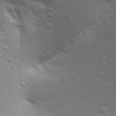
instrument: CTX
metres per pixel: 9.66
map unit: Aa
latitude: 29.7449
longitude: -139.7261
